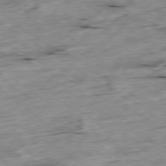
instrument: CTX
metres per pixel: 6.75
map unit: Ap
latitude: -79.6721
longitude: -88.8002
